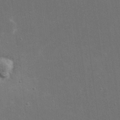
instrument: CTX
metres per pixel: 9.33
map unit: eHh
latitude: 20.7624
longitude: -68.4979
